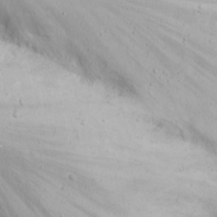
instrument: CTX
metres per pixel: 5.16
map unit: Nhu
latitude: 21.3482
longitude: -71.9150
